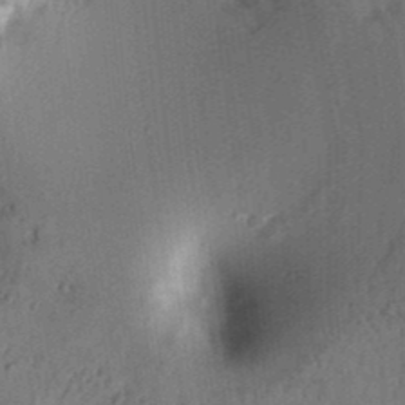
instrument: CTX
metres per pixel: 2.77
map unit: lAvf
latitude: 5.9150
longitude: 159.9178
